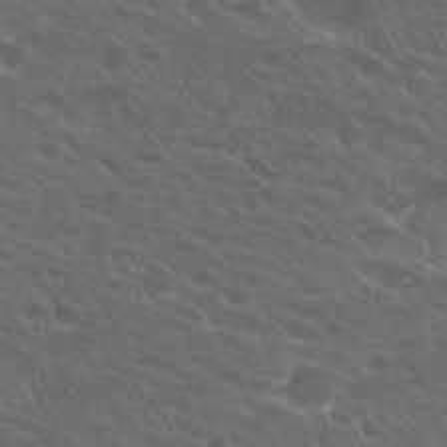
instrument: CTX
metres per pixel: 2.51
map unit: Hto
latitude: 25.1970
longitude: -39.7450
